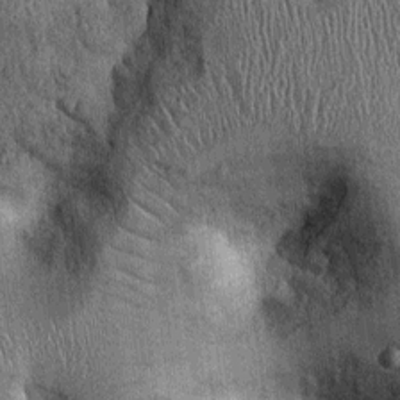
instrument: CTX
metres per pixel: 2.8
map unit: Ht
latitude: -0.1039
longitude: -13.4805
